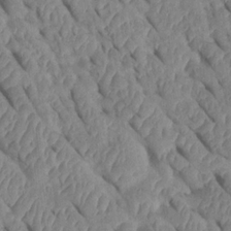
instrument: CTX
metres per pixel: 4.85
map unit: Htu
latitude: 1.1781
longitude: 147.5777
